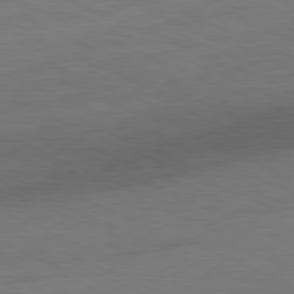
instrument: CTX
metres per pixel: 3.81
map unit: Ap
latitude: -81.5966
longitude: -84.2145
